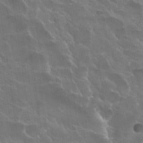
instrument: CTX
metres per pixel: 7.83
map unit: Hto
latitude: 30.2901
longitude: -43.8206
